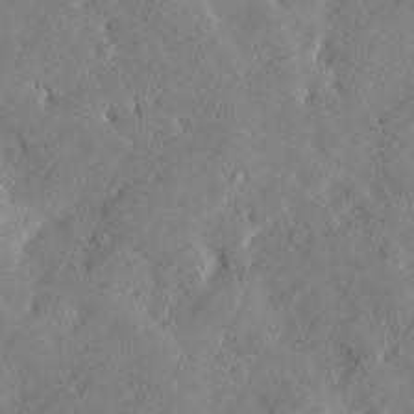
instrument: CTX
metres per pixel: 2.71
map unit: Htu
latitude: -8.1039
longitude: 175.9745
